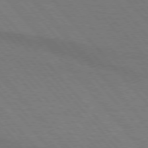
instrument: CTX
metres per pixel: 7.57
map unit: lApd
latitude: 75.1592
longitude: -81.2159
